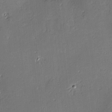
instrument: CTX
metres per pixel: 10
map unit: Nve
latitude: -8.9919
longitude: 175.2753
